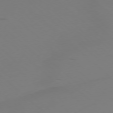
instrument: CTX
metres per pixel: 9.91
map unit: Ap
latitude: -76.7463
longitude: -67.8961
